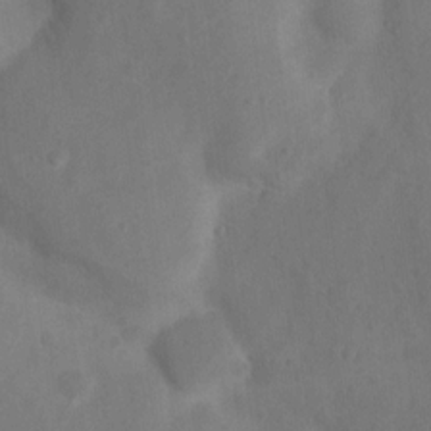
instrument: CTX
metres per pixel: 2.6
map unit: Nhu
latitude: 11.3671
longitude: -27.8017
